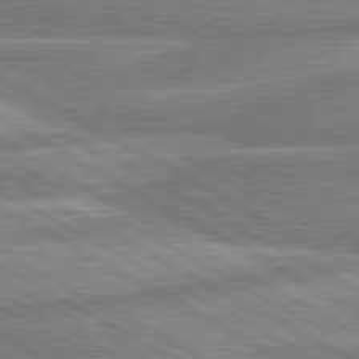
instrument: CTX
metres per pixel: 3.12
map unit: lApd
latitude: 80.3656
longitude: -171.4804
